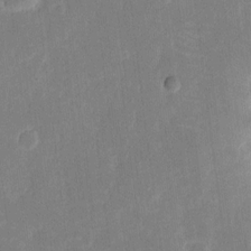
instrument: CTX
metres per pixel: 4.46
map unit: eHh
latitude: 6.3089
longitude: -69.3671
